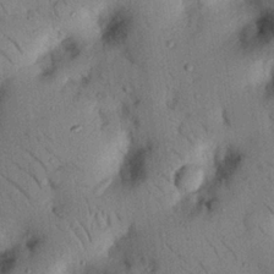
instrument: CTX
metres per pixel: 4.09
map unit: eHh
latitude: 25.4048
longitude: -75.9150
